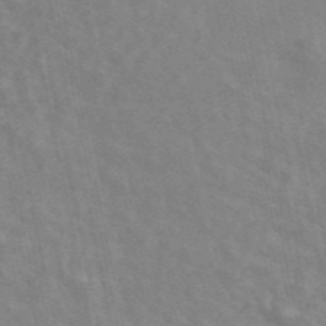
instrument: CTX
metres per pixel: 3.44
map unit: ANa
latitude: 46.4601
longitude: 25.5210
